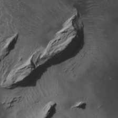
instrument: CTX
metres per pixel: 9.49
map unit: Htu
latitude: -4.9919
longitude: 156.5763
